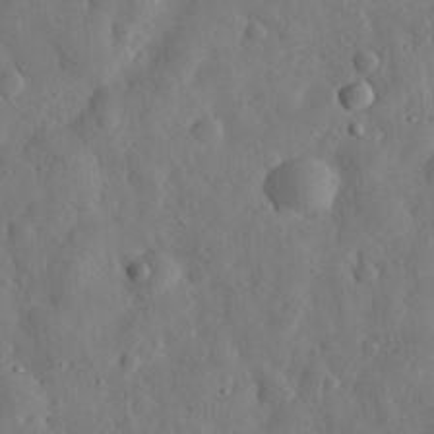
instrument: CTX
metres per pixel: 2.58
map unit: eHh
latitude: 29.7072
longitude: -77.6127
